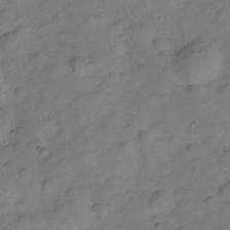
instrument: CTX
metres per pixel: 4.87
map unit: Hve
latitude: -28.7274
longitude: 92.6141
